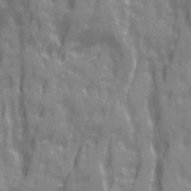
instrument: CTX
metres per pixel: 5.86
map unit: Ave
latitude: 20.6302
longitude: -132.4601
